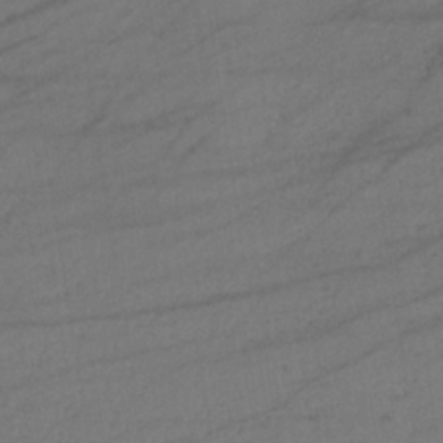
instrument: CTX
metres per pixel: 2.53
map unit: HNb
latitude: -33.8989
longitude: 63.8800
